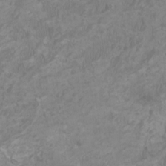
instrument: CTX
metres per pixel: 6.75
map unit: HNhu
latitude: 1.7071
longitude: -1.6694
